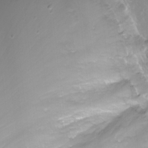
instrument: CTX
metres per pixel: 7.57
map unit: Nhu
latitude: -12.4629
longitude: -61.0647
